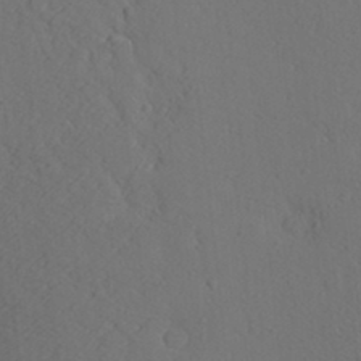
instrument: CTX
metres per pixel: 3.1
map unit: Aa
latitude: 26.0255
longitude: -149.0647
